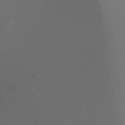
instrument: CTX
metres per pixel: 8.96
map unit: Ht
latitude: -7.3698
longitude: -29.7260
